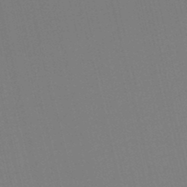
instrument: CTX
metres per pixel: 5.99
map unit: lHb
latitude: -47.2754
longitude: 60.8219
